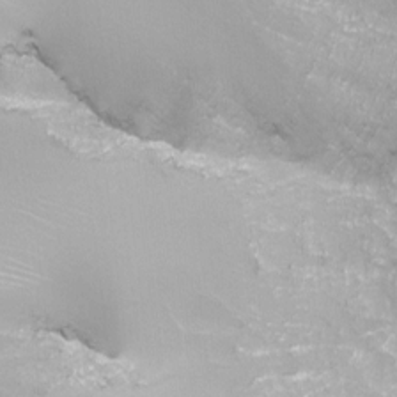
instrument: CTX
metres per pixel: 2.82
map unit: Nhu
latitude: -9.1242
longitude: -78.8380
